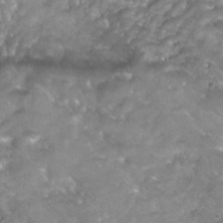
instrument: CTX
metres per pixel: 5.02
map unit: Nhu
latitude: 24.9513
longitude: -53.7639
